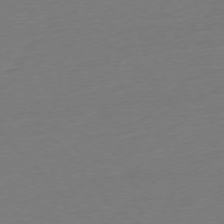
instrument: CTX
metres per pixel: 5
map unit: Ap
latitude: -76.8408
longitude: -92.4412
